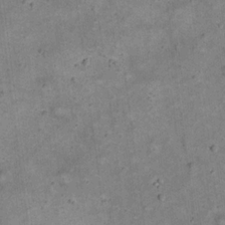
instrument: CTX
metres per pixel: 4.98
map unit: eHh
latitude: 20.2334
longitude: -60.8380
